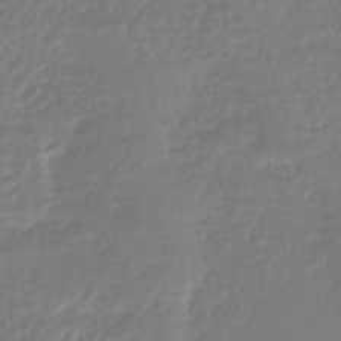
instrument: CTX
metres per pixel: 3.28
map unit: lHb
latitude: -41.9367
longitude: 71.6911
